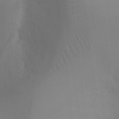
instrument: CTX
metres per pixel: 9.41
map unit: Ht
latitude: -7.1242
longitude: -20.1578
